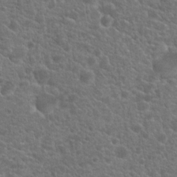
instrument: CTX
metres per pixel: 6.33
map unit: Hto
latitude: 20.6680
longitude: -36.8947
